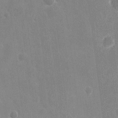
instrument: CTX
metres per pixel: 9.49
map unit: eHh
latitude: 10.3656
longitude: -70.2522
